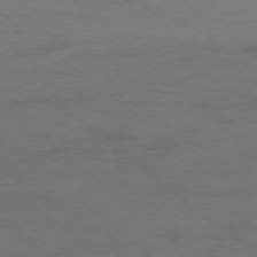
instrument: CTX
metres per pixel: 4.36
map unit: Ap
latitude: -77.6911
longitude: -76.4601
